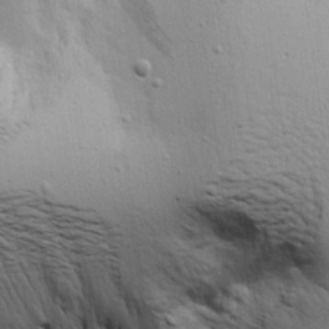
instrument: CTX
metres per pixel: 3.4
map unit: Aa
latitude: 19.0836
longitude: -141.5938
